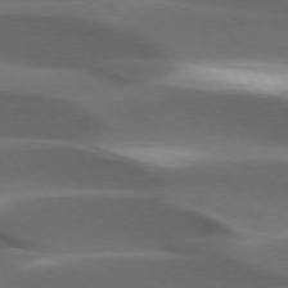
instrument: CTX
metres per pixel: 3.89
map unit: lApd
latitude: 73.5372
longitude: -52.2334
